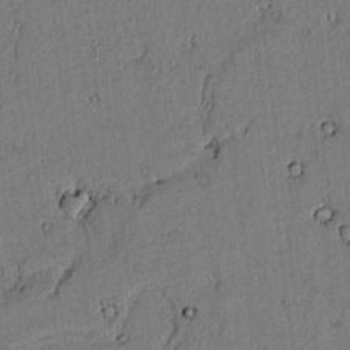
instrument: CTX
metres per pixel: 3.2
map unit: lAvf
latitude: 4.8191
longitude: 168.8219
